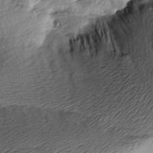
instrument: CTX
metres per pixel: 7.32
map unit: Aa
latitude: 8.6113
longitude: -141.6127
